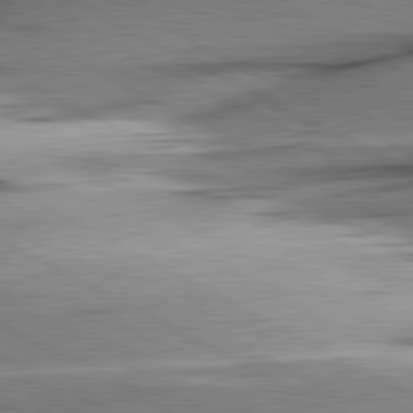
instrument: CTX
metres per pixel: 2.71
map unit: lApd
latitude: 80.5924
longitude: -157.7071
